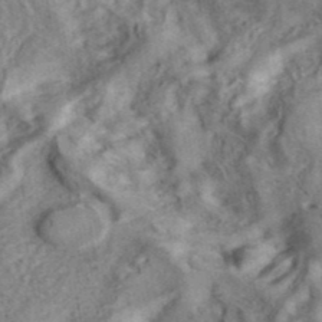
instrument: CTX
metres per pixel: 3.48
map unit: ANa
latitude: 41.5371
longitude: 16.6708
